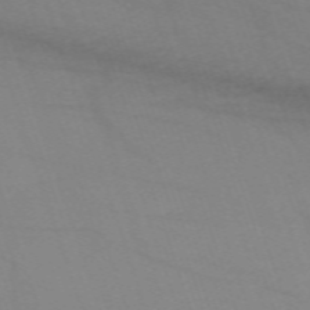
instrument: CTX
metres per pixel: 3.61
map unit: eHh
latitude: -64.3495
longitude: 52.7463
